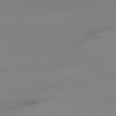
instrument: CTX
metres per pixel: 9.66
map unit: Ap
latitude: -80.6519
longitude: -94.8947
